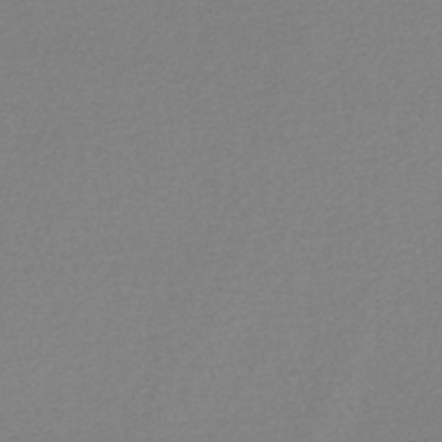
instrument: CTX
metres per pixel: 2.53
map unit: lHb
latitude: -45.0864
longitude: 76.7841
